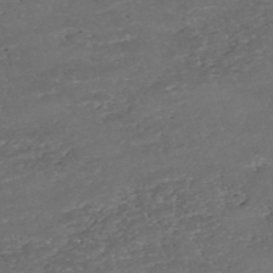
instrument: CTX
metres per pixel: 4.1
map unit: eHh
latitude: -54.2929
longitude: -90.4979
